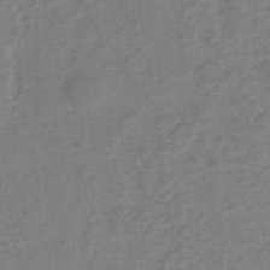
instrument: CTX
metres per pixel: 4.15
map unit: eHh
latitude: -40.2361
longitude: -28.9325
